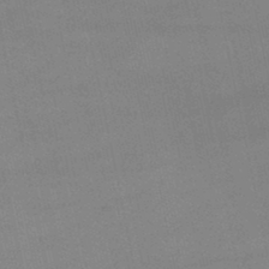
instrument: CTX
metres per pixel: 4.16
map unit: lHb
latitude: -45.4643
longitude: 58.3495
